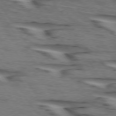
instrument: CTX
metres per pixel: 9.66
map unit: lApd
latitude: 74.1956
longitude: -71.3670
